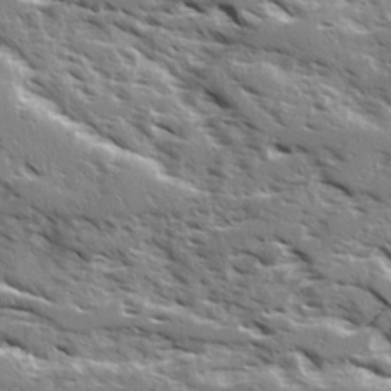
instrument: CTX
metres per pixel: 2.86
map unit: Ave
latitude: 16.8191
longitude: -129.8016
